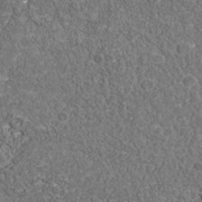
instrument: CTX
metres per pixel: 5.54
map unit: Nhu
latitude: -39.5966
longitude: -83.8394
